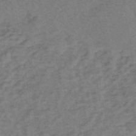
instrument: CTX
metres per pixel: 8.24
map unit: lHb
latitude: -39.5210
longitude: 72.6518
